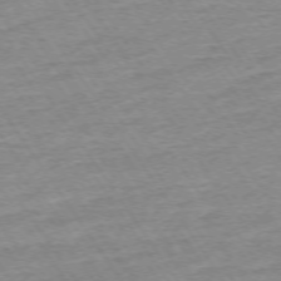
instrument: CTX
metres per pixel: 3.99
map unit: Ap
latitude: -74.6330
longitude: -84.3845
